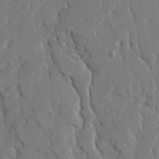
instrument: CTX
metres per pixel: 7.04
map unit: Ave
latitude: 22.7813
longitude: -130.7058
